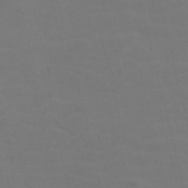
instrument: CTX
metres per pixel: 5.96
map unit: Nve
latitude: -57.1620
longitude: 51.7100
